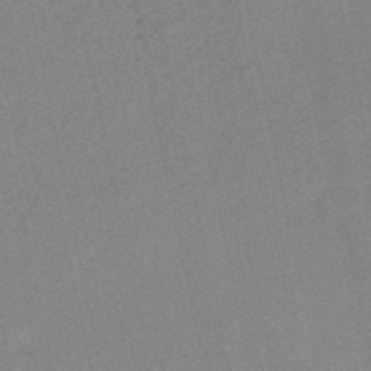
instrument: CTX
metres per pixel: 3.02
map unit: HNb
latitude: -52.7463
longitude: -42.9325
